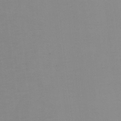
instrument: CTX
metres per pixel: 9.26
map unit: Ht
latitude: -3.4643
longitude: -27.9339
